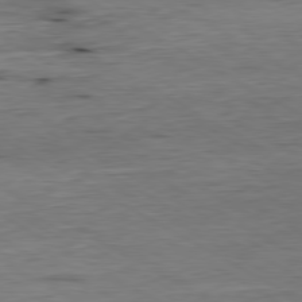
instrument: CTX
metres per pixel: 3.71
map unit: Hpe
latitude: -80.3684
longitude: 20.9163
